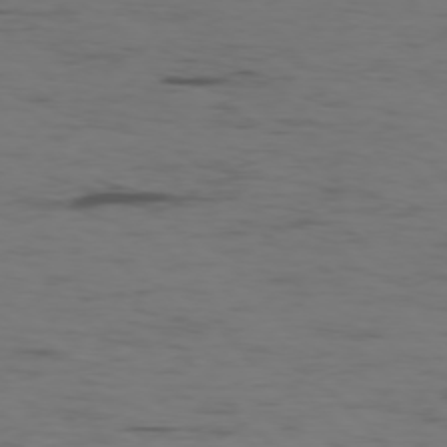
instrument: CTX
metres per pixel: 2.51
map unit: Ap
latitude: -76.6707
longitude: -83.0269
